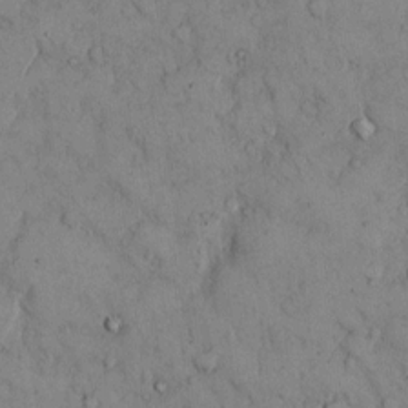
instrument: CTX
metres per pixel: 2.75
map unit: Hto
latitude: 9.8017
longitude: -59.7450
